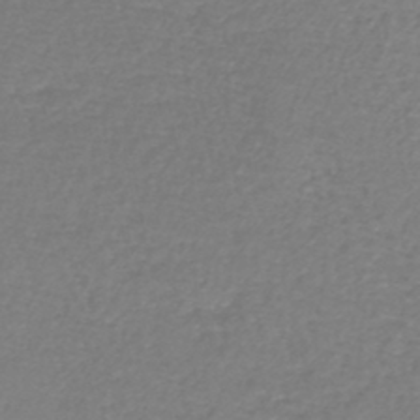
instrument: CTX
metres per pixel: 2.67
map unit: lHb
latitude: -41.8044
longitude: 70.6141
